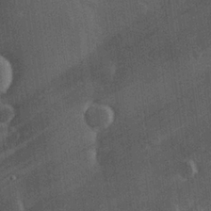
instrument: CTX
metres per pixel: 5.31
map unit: Hve
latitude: 27.3482
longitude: 147.7666
